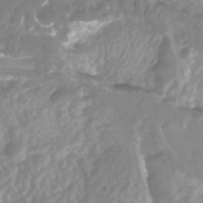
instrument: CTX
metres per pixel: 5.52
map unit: Nhu
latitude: -13.8989
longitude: -63.8395
